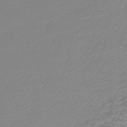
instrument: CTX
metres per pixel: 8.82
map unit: lHb
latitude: -45.0864
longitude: 65.4455
